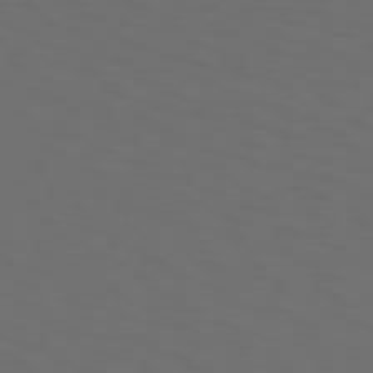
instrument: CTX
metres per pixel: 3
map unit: Hpe
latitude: 74.1389
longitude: -125.8583
